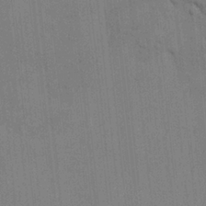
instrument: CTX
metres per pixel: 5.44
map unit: HNhu
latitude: 4.0255
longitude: -7.5182
